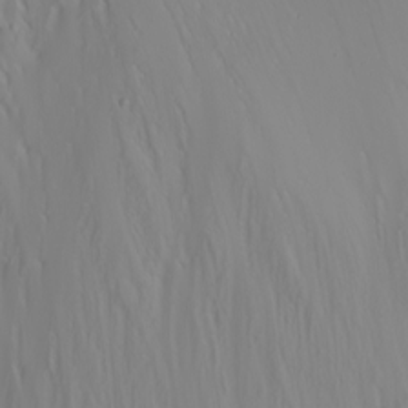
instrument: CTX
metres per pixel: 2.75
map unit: Nhu
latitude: -6.6329
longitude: -90.5546
